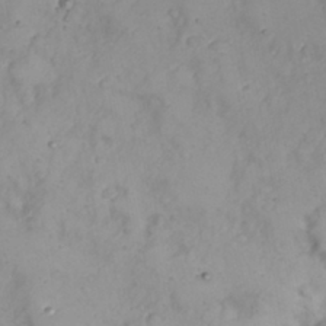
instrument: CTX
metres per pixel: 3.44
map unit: Nhu
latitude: 23.2537
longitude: -59.9717
